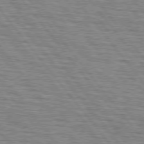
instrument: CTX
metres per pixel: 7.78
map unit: lApd
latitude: 75.5749
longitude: -75.9150
